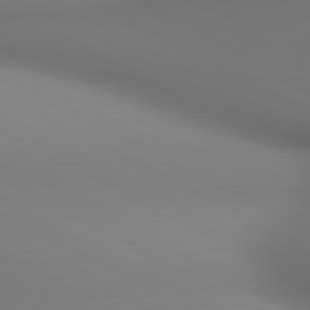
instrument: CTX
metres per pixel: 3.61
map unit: lApd
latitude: 80.7057
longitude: 136.0094
